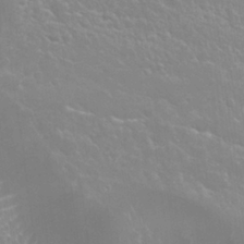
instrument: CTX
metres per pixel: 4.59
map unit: Nhu
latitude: 26.1767
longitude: -51.7827
